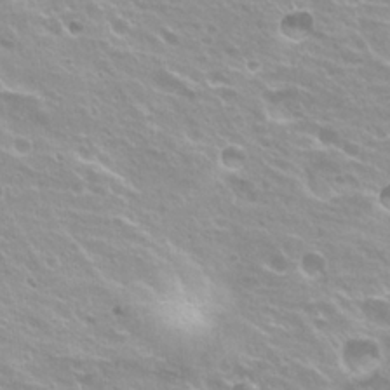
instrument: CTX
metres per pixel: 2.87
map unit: Hto
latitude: 20.2523
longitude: -33.6127
